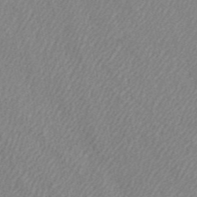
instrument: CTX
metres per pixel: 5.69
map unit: HNb
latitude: -52.4440
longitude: -50.3656
